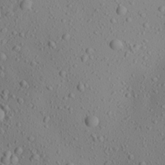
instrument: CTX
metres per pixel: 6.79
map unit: Aa
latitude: 23.5749
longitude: -144.1200
